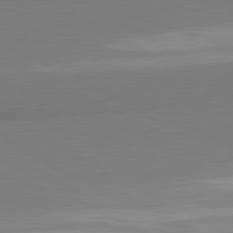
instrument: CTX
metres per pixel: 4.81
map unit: lApd
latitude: 81.6694
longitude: 159.2375
